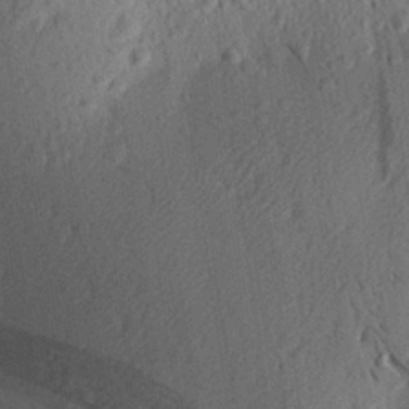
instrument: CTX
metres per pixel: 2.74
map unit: Aa
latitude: 26.9136
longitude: -144.0822
